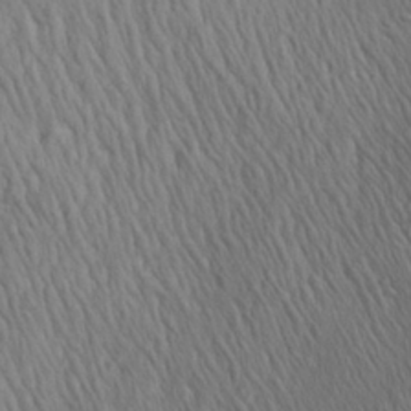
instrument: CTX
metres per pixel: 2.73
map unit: Aa
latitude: 27.5182
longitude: -141.1592
